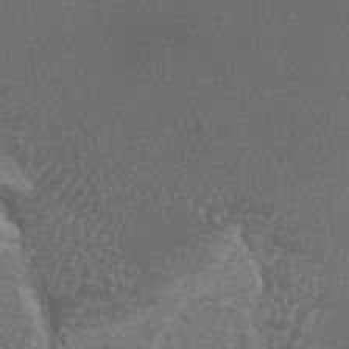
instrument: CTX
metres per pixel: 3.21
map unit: HNhu
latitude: -0.3685
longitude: 1.5966
